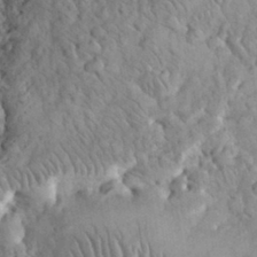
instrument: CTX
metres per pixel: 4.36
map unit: eHh
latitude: 32.7813
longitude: -65.2537
